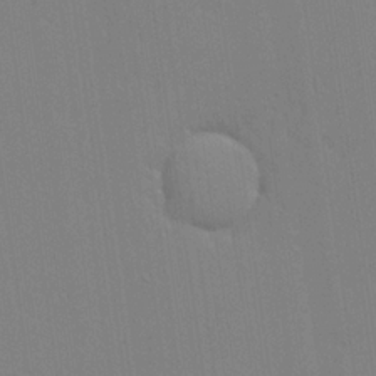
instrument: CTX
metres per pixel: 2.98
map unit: lHvf
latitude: 20.3090
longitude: 142.6518
